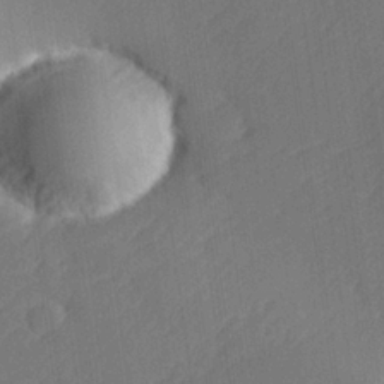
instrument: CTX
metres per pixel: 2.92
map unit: lHvf
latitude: 25.0836
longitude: 141.5021
